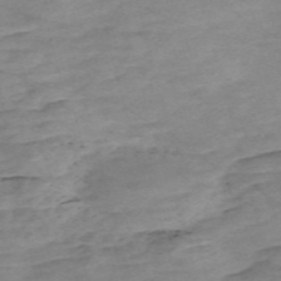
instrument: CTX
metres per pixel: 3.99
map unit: Nve
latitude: -59.2186
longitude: 61.2943
